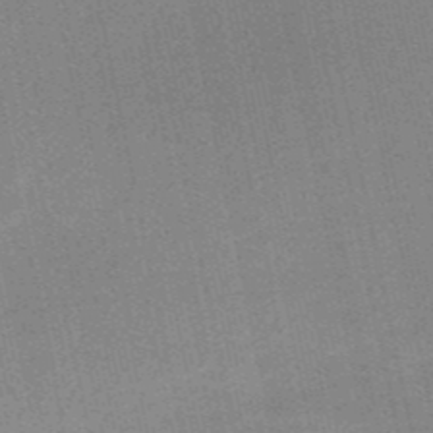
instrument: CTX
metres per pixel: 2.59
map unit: HNb
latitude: -52.7463
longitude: -46.7058
